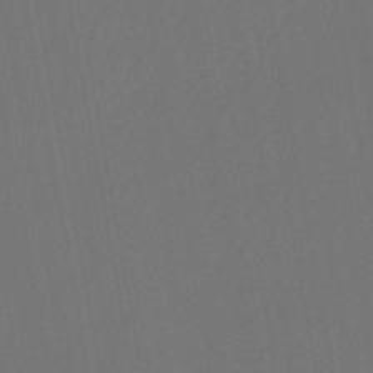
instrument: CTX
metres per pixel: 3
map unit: eHb
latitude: -43.8800
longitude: 88.1039
